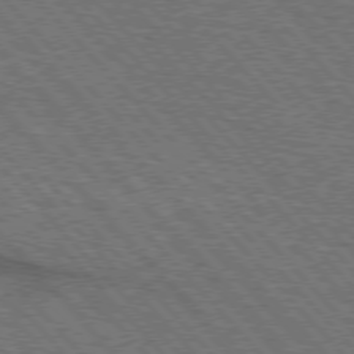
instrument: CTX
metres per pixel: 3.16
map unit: lApd
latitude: 75.7450
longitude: -85.0081
